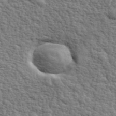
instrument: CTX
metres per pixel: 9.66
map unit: eHh
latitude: 37.0648
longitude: -82.1199
